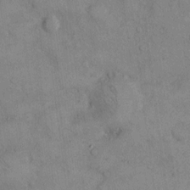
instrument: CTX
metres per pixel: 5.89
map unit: Hto
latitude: 11.9150
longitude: -59.6127
